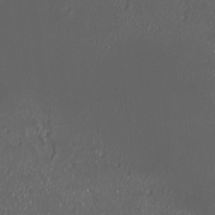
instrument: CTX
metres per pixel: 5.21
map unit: HNhu
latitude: -2.3117
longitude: 11.2565
